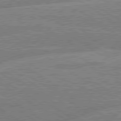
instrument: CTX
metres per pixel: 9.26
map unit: lApd
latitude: 79.7639
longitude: -157.5749
